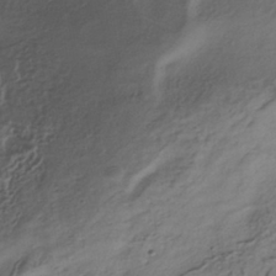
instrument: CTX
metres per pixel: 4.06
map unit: HNhu
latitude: -39.8611
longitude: 102.1606
